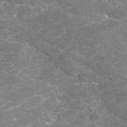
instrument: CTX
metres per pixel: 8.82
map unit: Nhu
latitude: -22.7086
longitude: -55.9339
